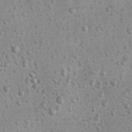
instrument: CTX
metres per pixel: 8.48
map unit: Hto
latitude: 11.5749
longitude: -36.4601
